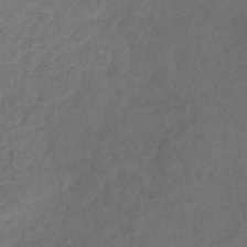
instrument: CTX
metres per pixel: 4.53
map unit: eHb
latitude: -32.4251
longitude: 72.4818
